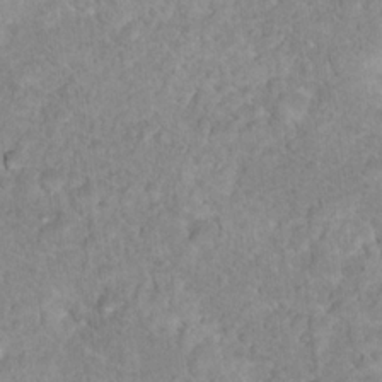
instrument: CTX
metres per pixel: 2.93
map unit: Nhu
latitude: 17.5560
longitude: -34.5545
